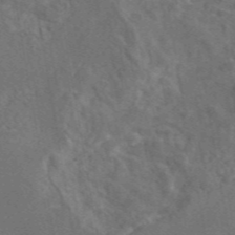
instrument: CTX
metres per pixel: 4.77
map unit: eAb
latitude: 46.0822
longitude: 109.0486
